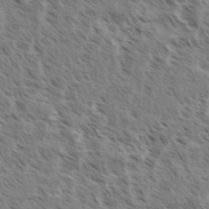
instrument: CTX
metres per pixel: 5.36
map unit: eHh
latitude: 35.0269
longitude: -139.0269
